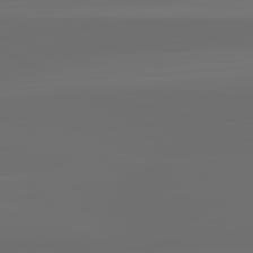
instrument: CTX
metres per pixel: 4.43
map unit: lApd
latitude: 83.3859
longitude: -133.5182
